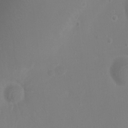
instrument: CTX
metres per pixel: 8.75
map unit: Ht
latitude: 1.4804
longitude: -21.0837
